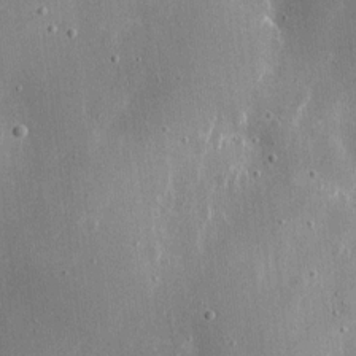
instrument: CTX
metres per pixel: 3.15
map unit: eHh
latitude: 10.2334
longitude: -69.5938
